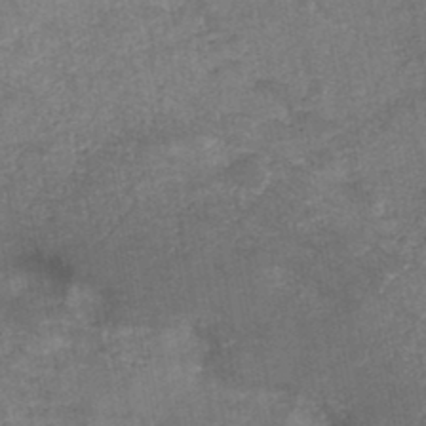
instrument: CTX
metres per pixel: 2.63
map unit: HNb
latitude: -44.8786
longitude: -37.6505
